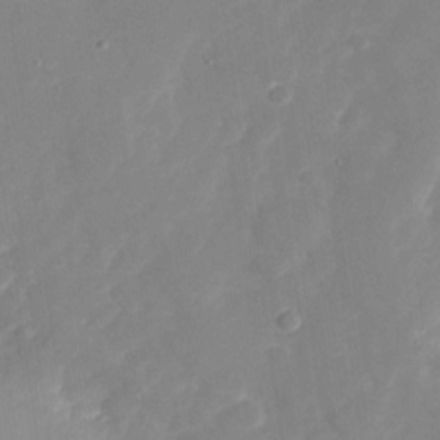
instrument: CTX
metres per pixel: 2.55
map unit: Nhu
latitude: -28.8219
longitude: -65.9339
